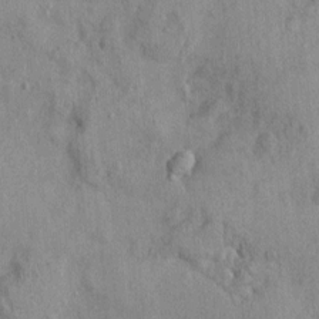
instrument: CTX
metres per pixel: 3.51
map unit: Nhu
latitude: -0.0472
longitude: -15.8395
